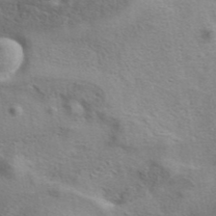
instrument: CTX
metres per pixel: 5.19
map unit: eAb
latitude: 41.8961
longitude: 104.0472
